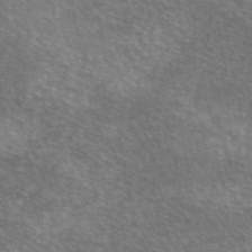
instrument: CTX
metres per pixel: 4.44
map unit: eAb
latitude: 45.6316
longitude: 106.0472
